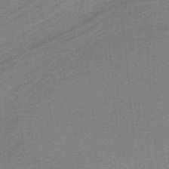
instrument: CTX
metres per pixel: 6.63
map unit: HNb
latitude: -39.1053
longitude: 54.1039
